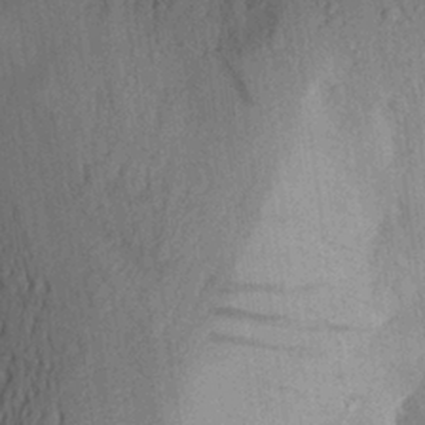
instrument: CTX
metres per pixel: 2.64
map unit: Aa
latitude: 27.8395
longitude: -145.7449
